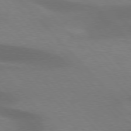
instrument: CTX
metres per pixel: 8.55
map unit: lApd
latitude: 76.4223
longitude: -59.2348
